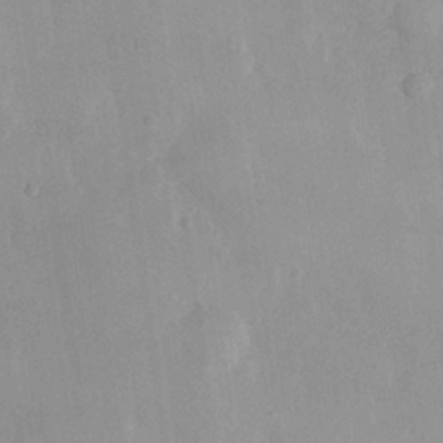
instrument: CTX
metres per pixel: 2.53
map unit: Hve
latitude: 26.1200
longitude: 150.6518
